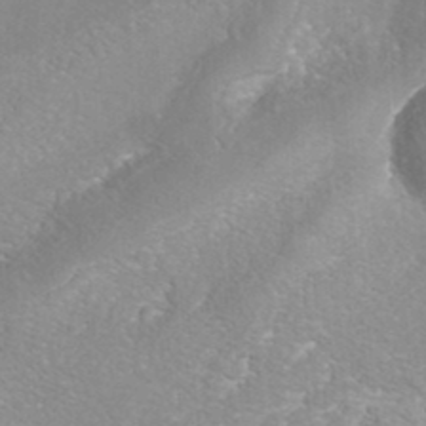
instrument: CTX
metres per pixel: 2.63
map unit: Nhe
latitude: -42.1227
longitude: -110.8758
